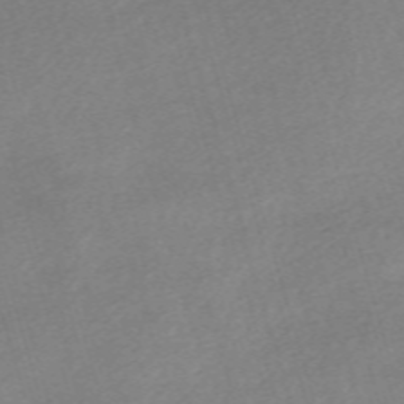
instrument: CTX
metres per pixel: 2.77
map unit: eHh
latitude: -61.5777
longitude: 53.3887
